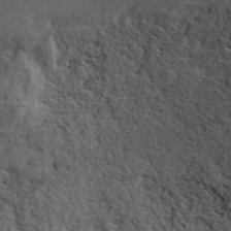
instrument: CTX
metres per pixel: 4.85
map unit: ANa
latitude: 43.7072
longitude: 47.7666
